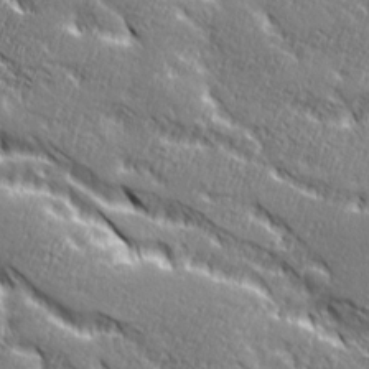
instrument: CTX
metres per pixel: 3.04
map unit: Ave
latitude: 20.6302
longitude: -135.6127
